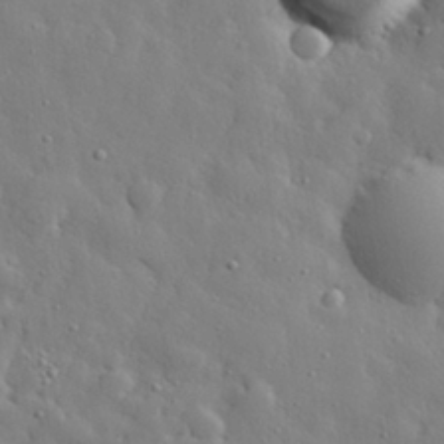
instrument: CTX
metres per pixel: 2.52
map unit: eHh
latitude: 28.6112
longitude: -78.5546
